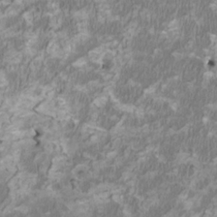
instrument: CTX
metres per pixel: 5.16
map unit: HNhu
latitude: 1.9906
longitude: -2.8947
